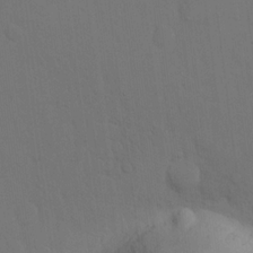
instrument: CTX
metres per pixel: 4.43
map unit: eHh
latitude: 17.7261
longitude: -66.1577
